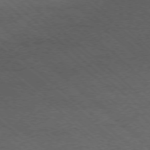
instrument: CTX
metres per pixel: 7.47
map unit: Ap
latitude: -75.8801
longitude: -79.6505
